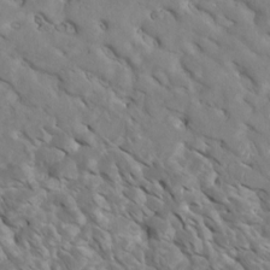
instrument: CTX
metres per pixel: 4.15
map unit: Htu
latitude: 2.6679
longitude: 142.8219
